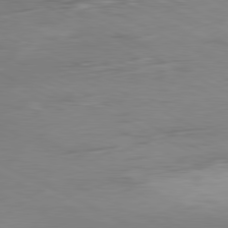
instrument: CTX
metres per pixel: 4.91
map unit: Ap
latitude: -81.2376
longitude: -62.8002
